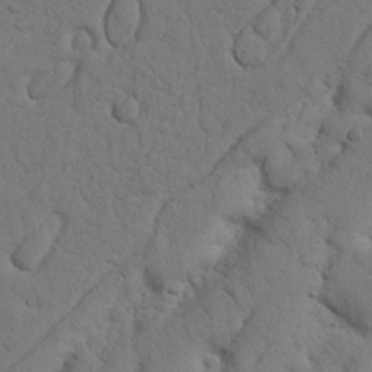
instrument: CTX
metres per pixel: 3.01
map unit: Nhu
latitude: 21.4238
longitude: -74.7435
